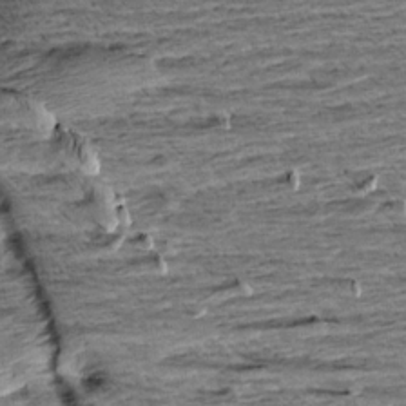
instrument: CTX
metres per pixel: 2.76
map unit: Aa
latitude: 8.7246
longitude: -138.6301
